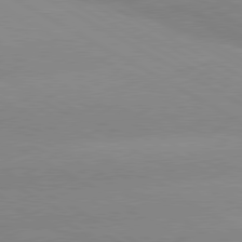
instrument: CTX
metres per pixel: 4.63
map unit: lApd
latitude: 80.1956
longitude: -147.4049
